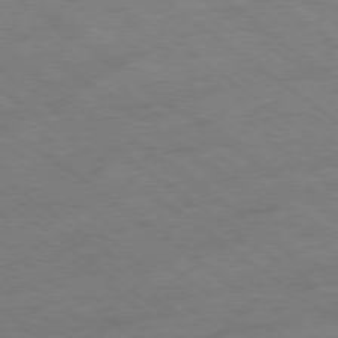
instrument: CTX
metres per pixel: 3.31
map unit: Hpe
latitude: -78.2550
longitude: -22.3089
